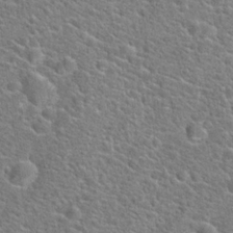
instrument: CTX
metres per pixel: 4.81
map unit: Hto
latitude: 20.0822
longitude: -44.4223
